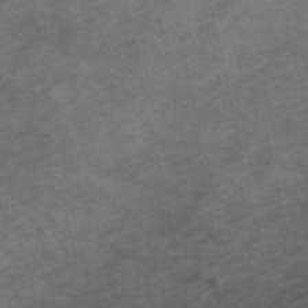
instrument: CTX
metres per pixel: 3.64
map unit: ANa
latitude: 49.1403
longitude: -73.2726
